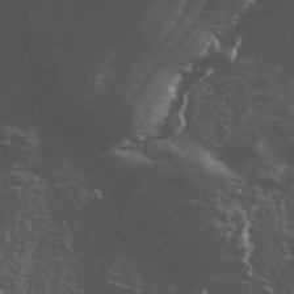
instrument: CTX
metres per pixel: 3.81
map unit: ANa
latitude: 44.8947
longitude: 31.1053
